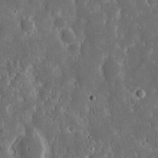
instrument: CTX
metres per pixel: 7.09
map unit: eHh
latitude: 15.9151
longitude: -73.1970
